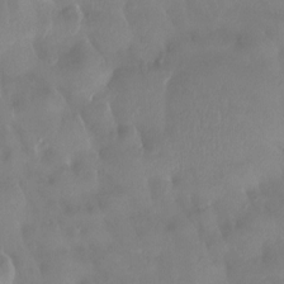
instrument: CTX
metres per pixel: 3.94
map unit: Htu
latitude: -14.1795
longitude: -46.8191
